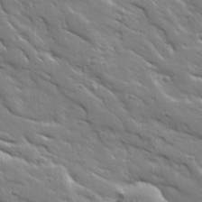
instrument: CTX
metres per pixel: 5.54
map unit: Ave
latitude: 18.7057
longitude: -137.2915
